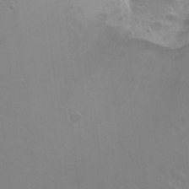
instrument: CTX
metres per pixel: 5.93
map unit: Ht
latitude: -5.7099
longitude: -35.0269
